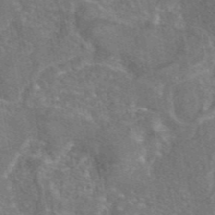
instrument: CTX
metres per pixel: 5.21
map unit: eAb
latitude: 45.3481
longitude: 108.8786
